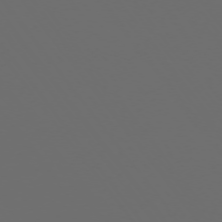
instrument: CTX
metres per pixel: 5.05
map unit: Ap
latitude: -74.5007
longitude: -75.6883
